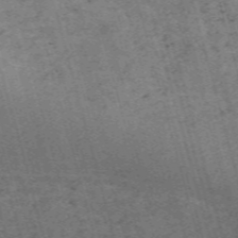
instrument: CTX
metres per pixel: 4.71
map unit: Nve
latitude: -59.7477
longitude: 63.8611
